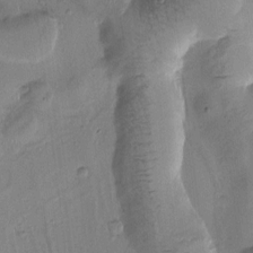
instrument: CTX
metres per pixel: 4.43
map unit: Htu
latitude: -0.4818
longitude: 172.0661
